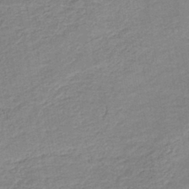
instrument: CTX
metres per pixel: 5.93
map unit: HNb
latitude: -40.7463
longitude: 50.7841
